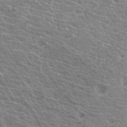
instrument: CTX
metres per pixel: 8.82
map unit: Hto
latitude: 21.1970
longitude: -39.9528
